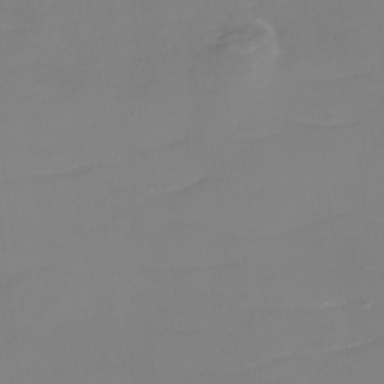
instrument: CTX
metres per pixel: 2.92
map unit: eHh
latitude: -3.9367
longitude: -76.2144
